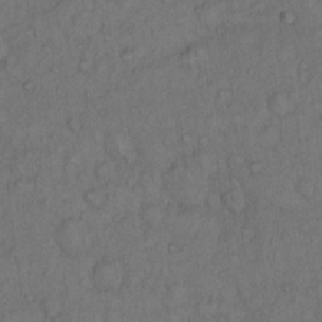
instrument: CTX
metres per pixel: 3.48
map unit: Hto
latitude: 12.7246
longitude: -57.4426
